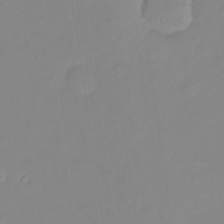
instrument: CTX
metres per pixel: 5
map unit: Ht
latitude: -14.5196
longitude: -53.2537
